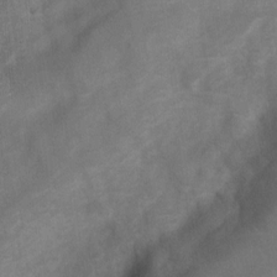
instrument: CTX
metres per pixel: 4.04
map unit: Nhu
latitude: 6.5357
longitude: -23.0458
